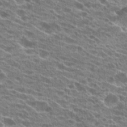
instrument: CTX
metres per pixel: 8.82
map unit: Hto
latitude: 24.6679
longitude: -42.4601
